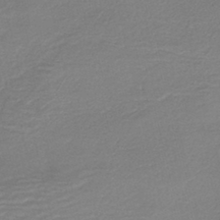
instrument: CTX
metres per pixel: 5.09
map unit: HNb
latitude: -41.6722
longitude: 50.5385
